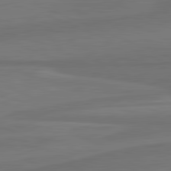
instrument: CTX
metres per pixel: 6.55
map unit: lApd
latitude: 81.9717
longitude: 168.8974
